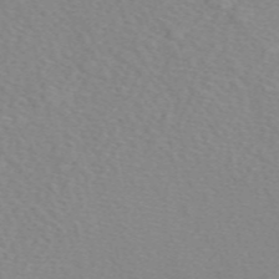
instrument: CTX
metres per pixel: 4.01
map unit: eAb
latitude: 50.2333
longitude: 108.2361
